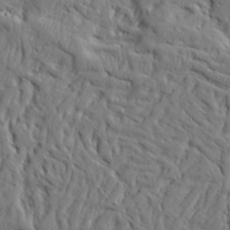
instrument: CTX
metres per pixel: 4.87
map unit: Aa
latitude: 25.3103
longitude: -129.8394
